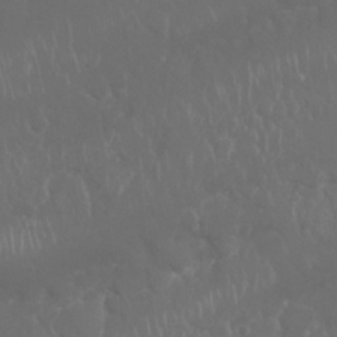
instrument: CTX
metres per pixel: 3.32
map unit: Nhu
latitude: 26.3089
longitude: -61.4993
